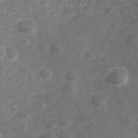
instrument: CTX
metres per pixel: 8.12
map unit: Hve
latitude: 32.9703
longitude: 151.6155
